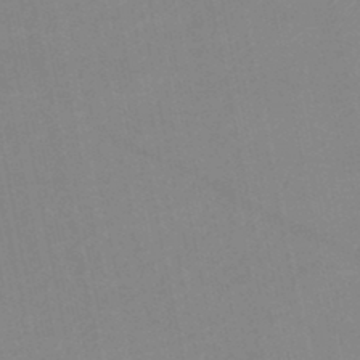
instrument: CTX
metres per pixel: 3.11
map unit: lHb
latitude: -46.5196
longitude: 61.1053
